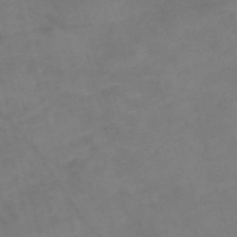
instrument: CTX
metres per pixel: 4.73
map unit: Nve
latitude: -58.6896
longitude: 51.2565
